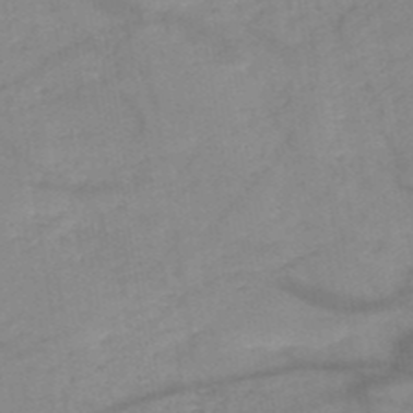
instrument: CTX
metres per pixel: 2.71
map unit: HNb
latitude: -50.2173
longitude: -40.1955
